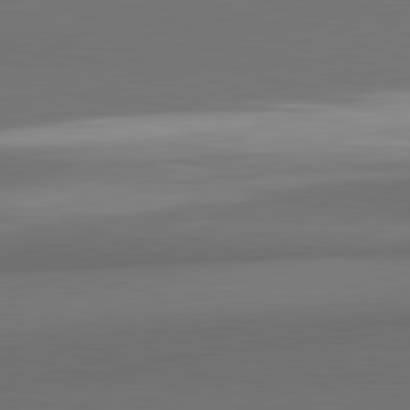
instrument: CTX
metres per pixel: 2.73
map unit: lApd
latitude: 82.0255
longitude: 169.7855
